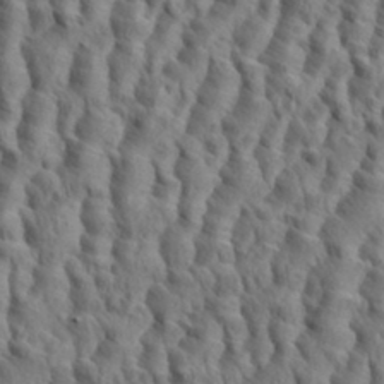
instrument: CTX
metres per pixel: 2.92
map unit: eHh
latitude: 34.8758
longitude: -138.2522
